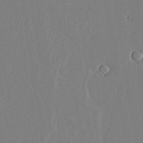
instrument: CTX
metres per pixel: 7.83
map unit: lAvf
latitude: 17.4237
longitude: -126.4601
